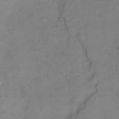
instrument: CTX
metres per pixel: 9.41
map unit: Hto
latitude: 6.7057
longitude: -61.7638
